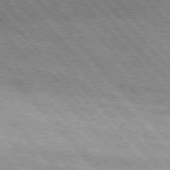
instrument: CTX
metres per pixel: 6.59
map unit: Hpe
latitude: 76.1955
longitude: -150.9324
